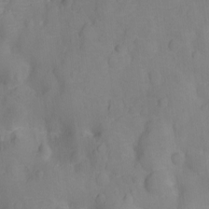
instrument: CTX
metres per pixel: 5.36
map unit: Ht
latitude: -12.8975
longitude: -24.5734
